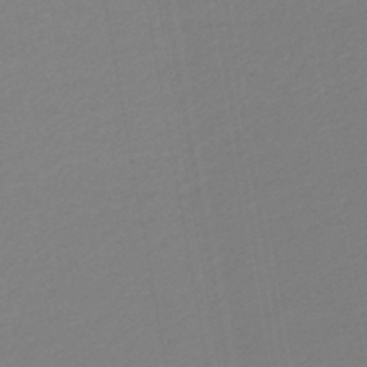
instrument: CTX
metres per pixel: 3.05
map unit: lHb
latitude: -46.1228
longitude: 67.0675
